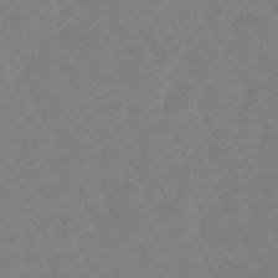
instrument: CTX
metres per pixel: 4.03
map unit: lHb
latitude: -48.9164
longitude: 78.7652
